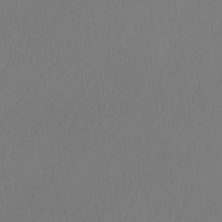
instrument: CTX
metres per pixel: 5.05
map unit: Nhu
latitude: -23.0865
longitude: -70.8947
